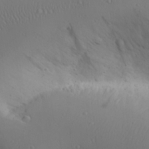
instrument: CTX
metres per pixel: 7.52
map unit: Ave
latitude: 23.1970
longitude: -135.4993
